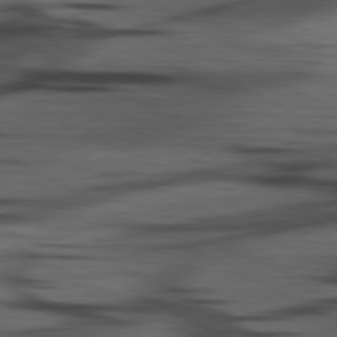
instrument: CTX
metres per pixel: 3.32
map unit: lApd
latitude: 80.5924
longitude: -85.7261
